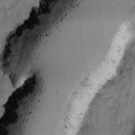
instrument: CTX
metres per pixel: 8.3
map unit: Ave
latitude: 1.1781
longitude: -110.0444
